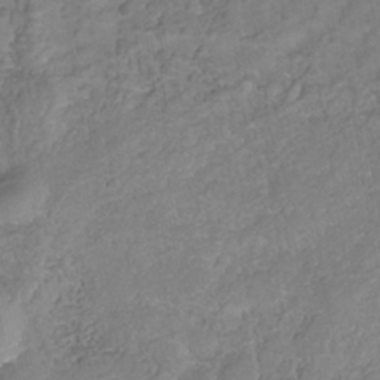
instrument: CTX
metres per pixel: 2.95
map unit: Nhe
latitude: -42.2361
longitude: -110.4979
